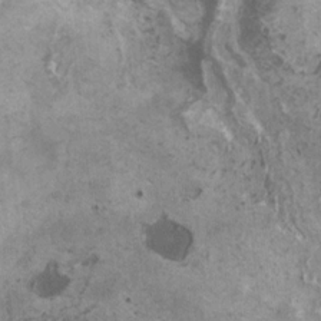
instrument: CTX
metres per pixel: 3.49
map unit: HNhu
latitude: 1.9150
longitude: 0.9164
